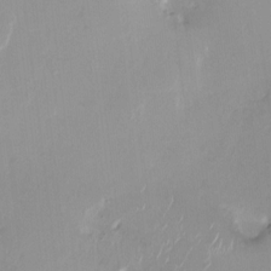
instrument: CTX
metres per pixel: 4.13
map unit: HNhu
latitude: -0.6330
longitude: -4.6868
